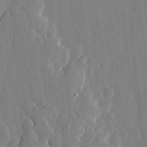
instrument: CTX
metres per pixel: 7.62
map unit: lHvf
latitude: 17.7639
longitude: -113.1403
